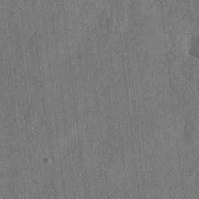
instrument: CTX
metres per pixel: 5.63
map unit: Hto
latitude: 8.5546
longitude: -34.5356
